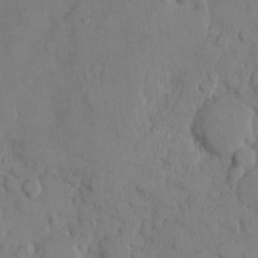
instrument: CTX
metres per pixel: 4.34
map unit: eHh
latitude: 8.5546
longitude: -64.5357
